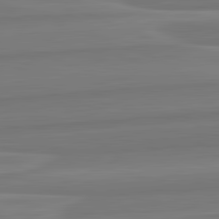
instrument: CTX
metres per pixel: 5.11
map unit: lApd
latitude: 82.5923
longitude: 169.1053
